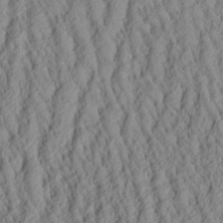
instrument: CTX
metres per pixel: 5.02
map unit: Aa
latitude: 26.3467
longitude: -135.5560
